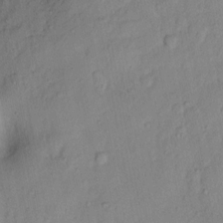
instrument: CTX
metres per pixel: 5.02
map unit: Nhu
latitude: 6.4223
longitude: -24.6868
